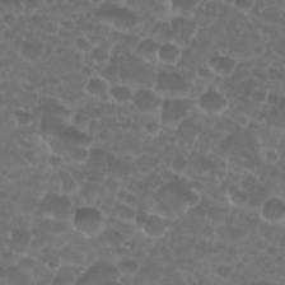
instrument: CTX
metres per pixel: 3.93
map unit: Nhu
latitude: 27.1781
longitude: -52.2523
